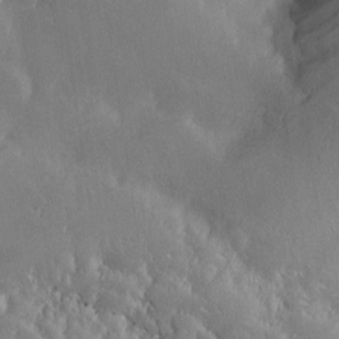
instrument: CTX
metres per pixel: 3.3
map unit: Nhe
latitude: -26.9163
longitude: -110.0444
